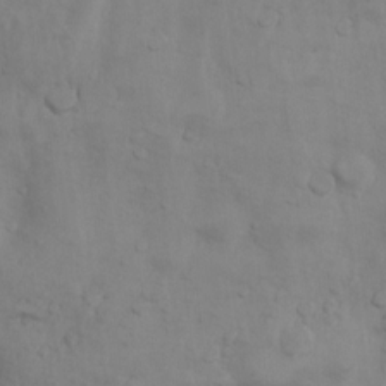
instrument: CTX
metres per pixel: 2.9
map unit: Nhu
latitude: 9.8961
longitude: -24.6112
